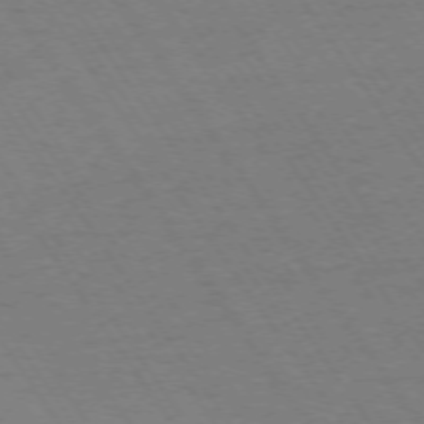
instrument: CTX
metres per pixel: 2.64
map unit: Ap
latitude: -74.2740
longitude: -71.1970
